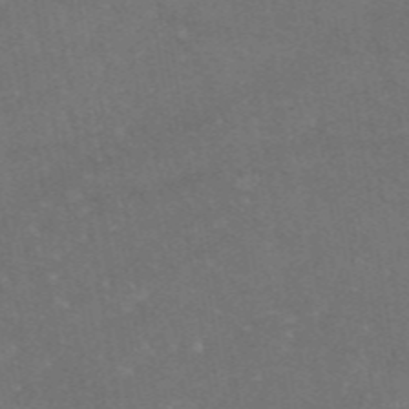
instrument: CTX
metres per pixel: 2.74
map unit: eAb
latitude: 47.3293
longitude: 115.5399
